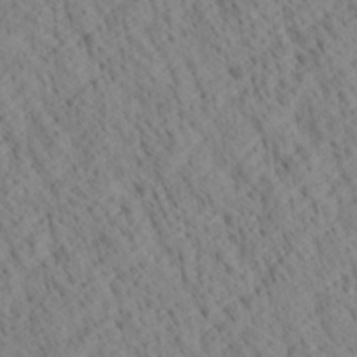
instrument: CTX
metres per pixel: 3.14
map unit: Ave
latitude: 21.1592
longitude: -140.2522
